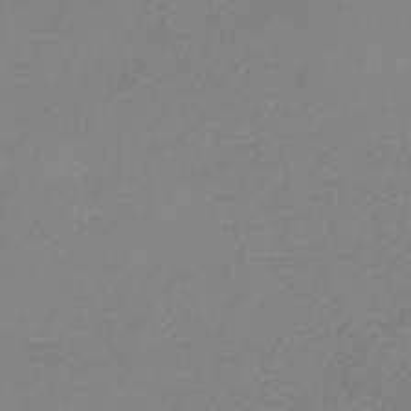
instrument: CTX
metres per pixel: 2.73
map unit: HNb
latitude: -33.8045
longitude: 53.7855
